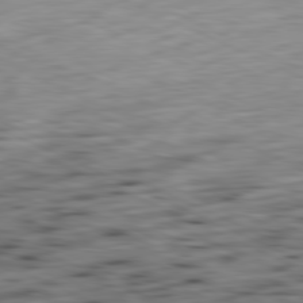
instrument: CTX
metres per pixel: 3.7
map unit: Ap
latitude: -81.6344
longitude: -70.0255
